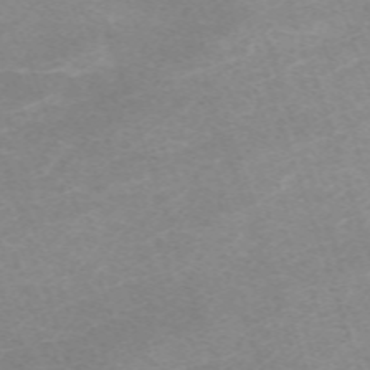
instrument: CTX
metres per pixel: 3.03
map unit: eHh
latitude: -64.0850
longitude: 50.1039
